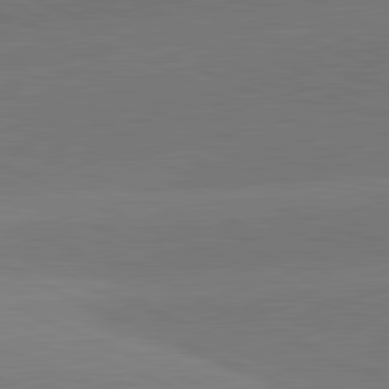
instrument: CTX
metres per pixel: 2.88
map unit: lApd
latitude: 81.9339
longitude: -154.8947
